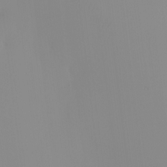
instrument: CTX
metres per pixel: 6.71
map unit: eHh
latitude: -4.1039
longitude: 16.5196
